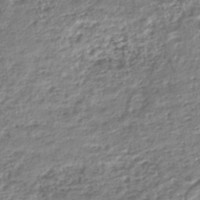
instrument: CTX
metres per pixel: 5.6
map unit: HNhu
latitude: -44.8975
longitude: 103.5399
